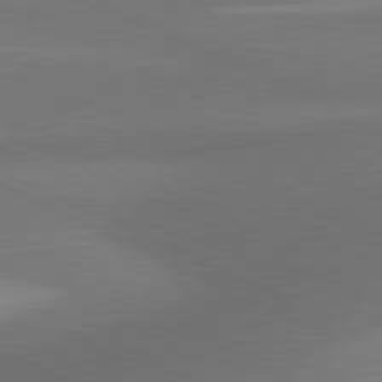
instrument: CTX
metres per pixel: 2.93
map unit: lApd
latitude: 81.2915
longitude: 139.4266
